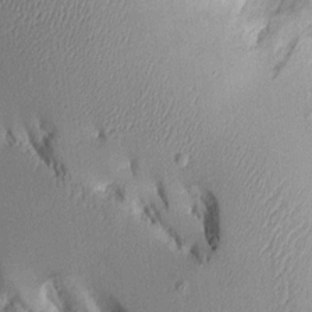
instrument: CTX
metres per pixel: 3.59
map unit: Aa
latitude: 10.4223
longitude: -128.1767
